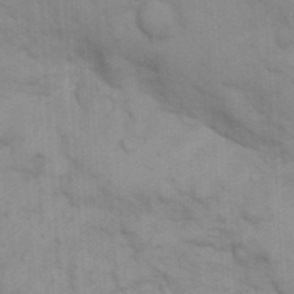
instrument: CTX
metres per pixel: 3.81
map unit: eHh
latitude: 18.1766
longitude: -63.9150
